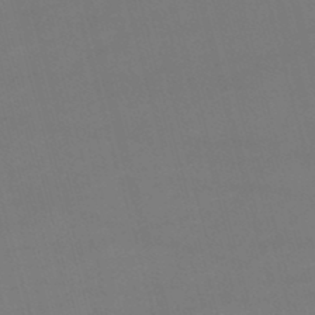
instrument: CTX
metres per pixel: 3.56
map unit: lHb
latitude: -47.8989
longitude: 63.6155
